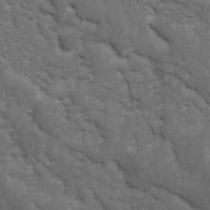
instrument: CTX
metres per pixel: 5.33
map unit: Ave
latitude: 10.8191
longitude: -103.8961
